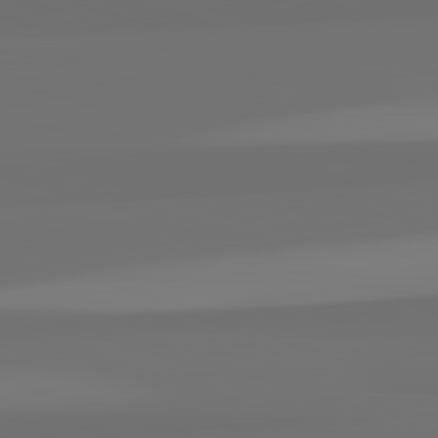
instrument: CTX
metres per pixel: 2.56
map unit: lApd
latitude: 82.6112
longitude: 162.6707
